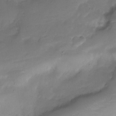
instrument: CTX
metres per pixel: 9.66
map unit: Nve
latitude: -22.6708
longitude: 105.4643
